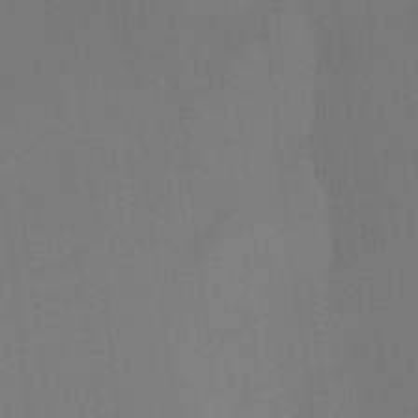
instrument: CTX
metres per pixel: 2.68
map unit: Hto
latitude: -10.9164
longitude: -38.5735
